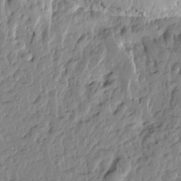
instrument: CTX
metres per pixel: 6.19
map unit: Htu
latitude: -0.9920
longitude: -178.4601
